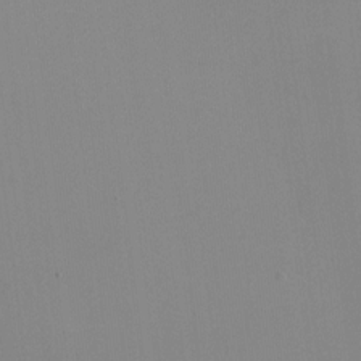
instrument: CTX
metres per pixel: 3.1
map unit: HNhu
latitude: -2.2739
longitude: -7.1970
